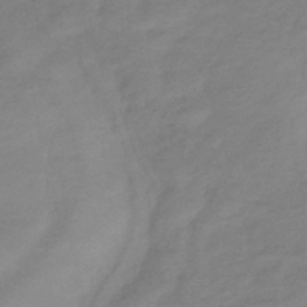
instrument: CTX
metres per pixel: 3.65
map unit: eHb
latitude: -41.1431
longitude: 84.2928
